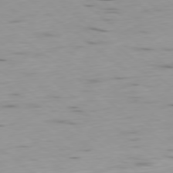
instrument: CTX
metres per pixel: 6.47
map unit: Ap
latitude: -79.0297
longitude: -74.1389
